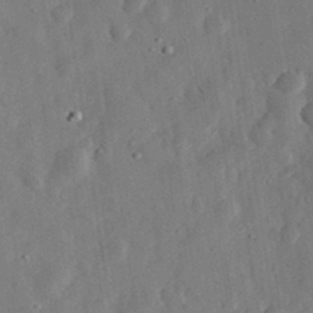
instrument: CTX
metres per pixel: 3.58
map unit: eHh
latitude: 32.1200
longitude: -75.6883
